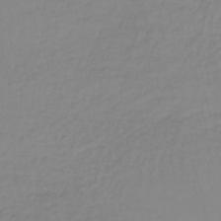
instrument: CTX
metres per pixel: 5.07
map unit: lHb
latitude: -37.1620
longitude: 61.6344
